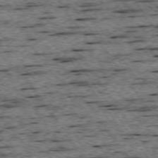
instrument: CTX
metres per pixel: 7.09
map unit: Ap
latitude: -74.6141
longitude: -88.1011
